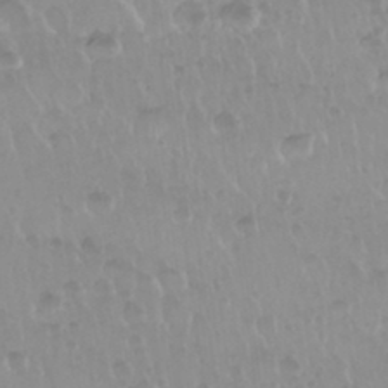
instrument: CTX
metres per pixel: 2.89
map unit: Nhu
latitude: 29.6694
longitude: -56.4789
